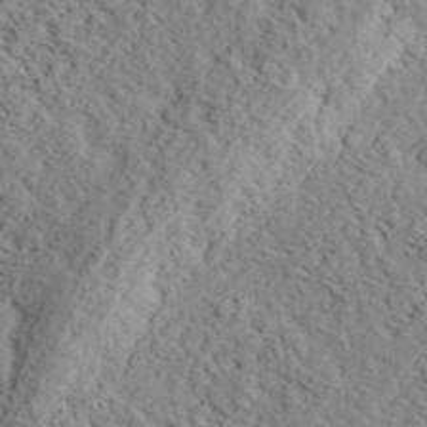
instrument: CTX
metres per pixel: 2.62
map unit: eHh
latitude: 37.6505
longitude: -80.2522
